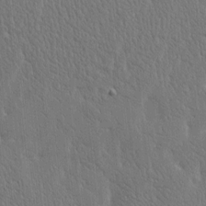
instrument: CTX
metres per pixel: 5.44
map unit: Htu
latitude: -4.3306
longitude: 174.4817
